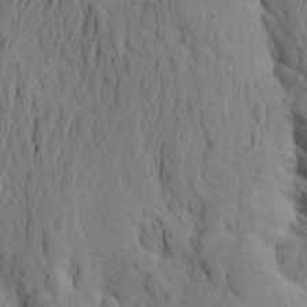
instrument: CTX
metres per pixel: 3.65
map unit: Aa
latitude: 19.3292
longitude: -149.1214
